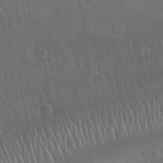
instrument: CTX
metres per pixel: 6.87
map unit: Nhu
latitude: 27.7828
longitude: -62.5168
